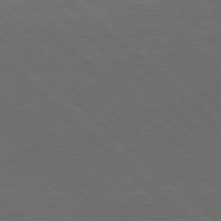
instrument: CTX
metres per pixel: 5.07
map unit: Hpe
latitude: 77.2159
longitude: -150.5545
